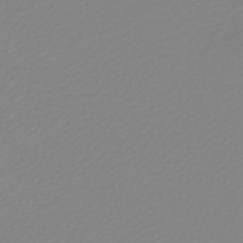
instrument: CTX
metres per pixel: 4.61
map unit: lHb
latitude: -44.5763
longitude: 55.0298
